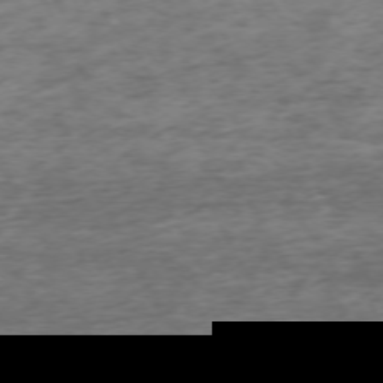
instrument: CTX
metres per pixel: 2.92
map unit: Ap
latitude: -73.2376
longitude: -70.5735
